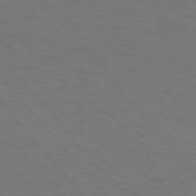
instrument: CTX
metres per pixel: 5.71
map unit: Ap
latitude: -76.1984
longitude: -61.9906
